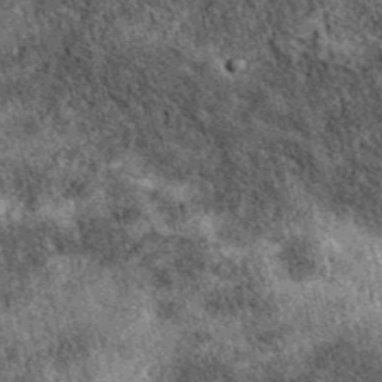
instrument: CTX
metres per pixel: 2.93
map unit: eAb
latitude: 39.6316
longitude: 109.1620
